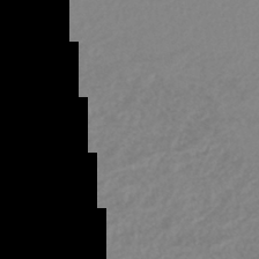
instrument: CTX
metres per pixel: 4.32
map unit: lHb
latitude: -44.4251
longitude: 72.4629
